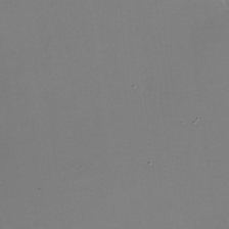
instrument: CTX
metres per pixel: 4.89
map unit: Nhu
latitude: -28.3684
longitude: -79.4427
